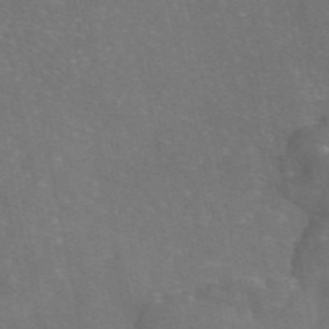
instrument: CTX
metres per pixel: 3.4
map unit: eAb
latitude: 45.7072
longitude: 116.3117
